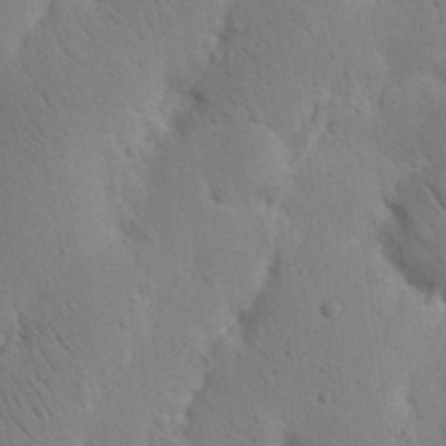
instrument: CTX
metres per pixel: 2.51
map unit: Nhu
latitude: 16.1389
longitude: -75.5749
